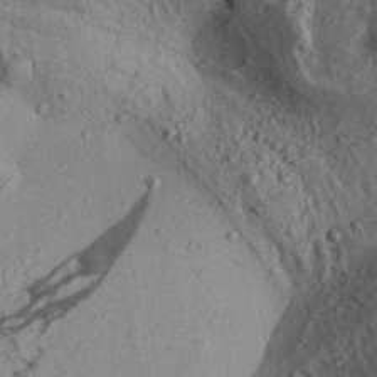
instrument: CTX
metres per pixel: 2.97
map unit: Aa
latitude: 31.3482
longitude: -136.6113
